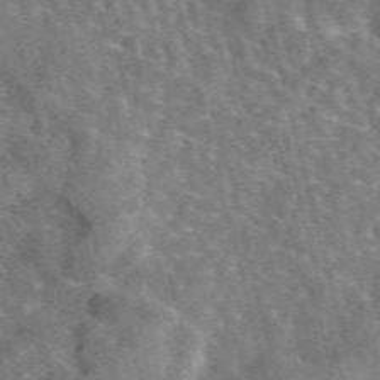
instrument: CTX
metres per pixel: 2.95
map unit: eAb
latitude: 44.3845
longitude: 111.2376
